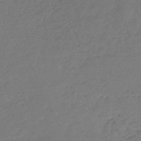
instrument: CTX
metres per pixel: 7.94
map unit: lHb
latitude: -44.7274
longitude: 59.1431
